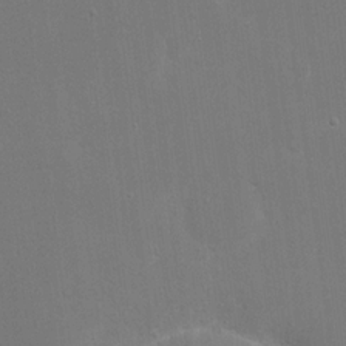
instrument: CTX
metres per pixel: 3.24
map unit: eHh
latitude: 19.7071
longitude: -69.2915
